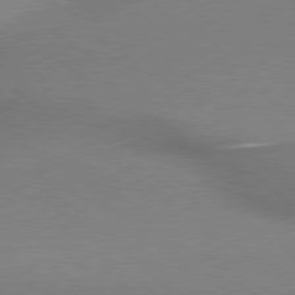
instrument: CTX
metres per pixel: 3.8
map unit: lApd
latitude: 79.3860
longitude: 179.9367
